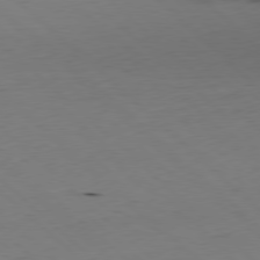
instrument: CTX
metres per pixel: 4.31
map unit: Hpe
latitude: -79.5210
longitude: 9.2376
